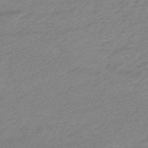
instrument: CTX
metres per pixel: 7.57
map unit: lHb
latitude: -48.2740
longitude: 81.8612
